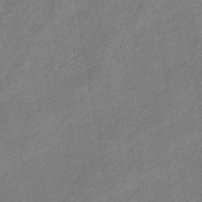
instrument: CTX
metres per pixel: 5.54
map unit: lHb
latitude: -38.5007
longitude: 72.8219
